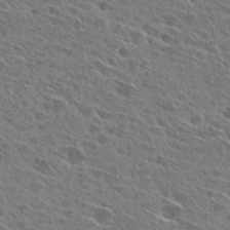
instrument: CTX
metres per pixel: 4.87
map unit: Hto
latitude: 27.9150
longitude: -43.1403
